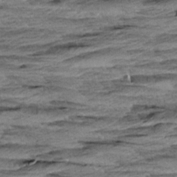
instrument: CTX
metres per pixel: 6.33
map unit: Aa
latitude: 8.6491
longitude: -137.6883
